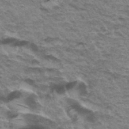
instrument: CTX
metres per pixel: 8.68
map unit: Hto
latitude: 35.2726
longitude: -43.0270
